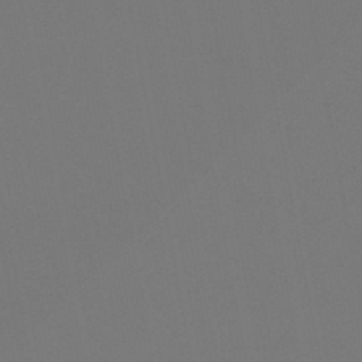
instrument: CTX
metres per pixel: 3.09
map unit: lHb
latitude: -46.7652
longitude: 68.5573
